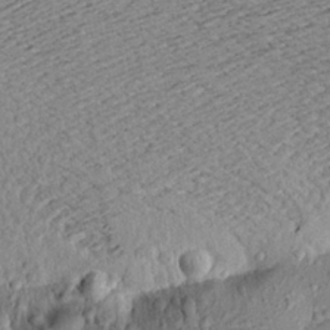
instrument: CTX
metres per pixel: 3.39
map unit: Aa
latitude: 20.7624
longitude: -149.0458
